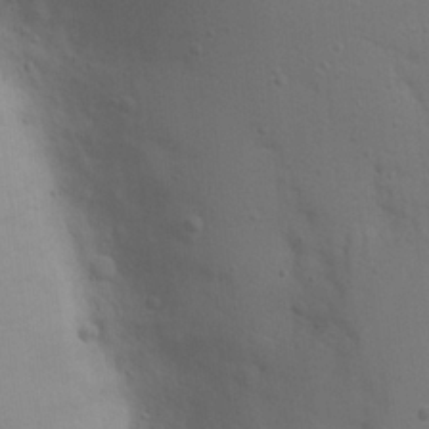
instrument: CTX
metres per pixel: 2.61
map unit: Nhu
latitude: 22.8947
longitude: -73.5938
